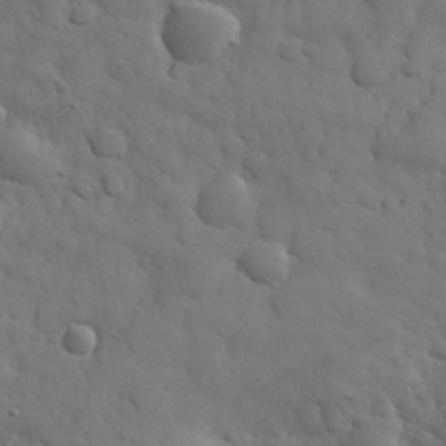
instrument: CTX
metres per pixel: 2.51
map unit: eHh
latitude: 31.5371
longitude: -69.0648
